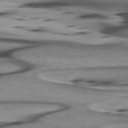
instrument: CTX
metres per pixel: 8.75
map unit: lApd
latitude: 75.8394
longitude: -65.9906
